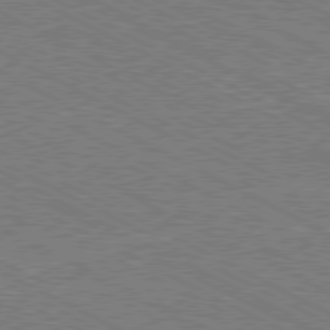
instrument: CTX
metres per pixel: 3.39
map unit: Hpe
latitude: -81.2754
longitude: 20.8408
